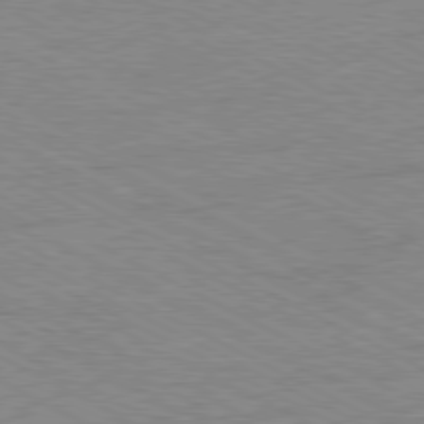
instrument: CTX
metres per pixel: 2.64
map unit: Ap
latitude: -81.1431
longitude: -86.6868
